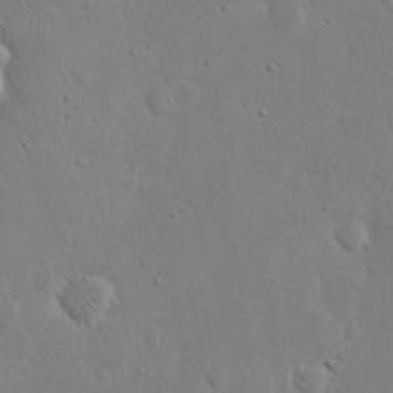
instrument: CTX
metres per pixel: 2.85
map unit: eHh
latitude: 19.2159
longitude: -71.4237
